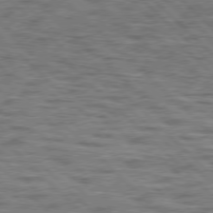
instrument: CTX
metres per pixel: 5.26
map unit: lApd
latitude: 77.1025
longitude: -71.0269
